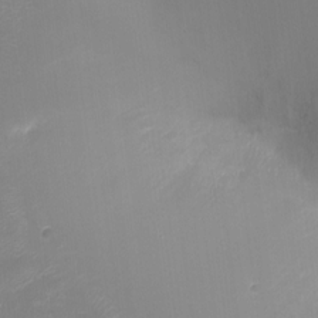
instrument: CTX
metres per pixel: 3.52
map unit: Ht
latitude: -16.4440
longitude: -43.1025
